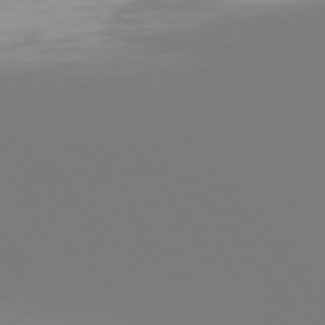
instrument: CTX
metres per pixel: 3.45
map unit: Hpe
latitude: 75.9150
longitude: -142.2145
